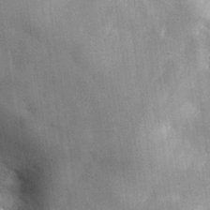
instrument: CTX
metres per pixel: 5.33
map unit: eHh
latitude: 31.1592
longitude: -72.7813
